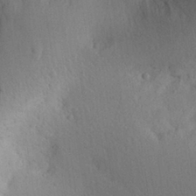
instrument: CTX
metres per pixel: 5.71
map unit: Aa
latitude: 28.8947
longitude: -145.1592
